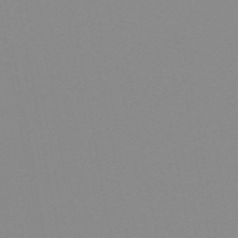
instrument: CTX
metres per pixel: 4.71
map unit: HNb
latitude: -54.0283
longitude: -49.4237
